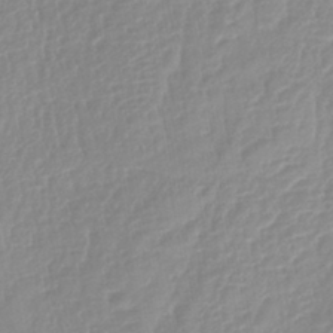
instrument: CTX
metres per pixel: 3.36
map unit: lHb
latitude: -41.5021
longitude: 75.5022
